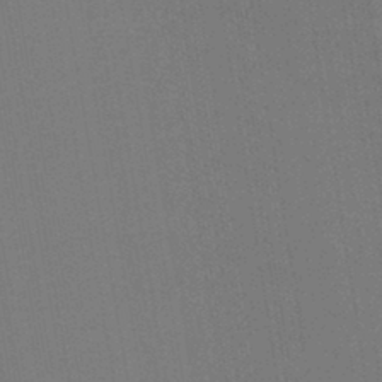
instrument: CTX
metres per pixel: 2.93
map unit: lHb
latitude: -42.8596
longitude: 68.3306
